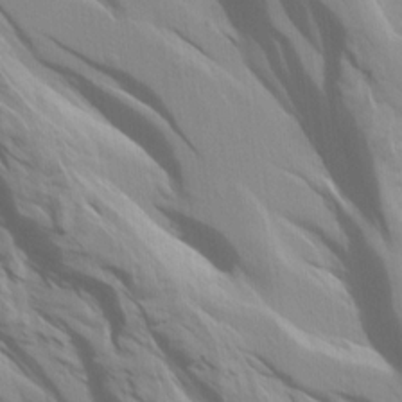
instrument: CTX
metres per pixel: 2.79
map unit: Aa
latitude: 15.2726
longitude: -143.5560
